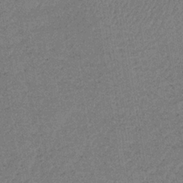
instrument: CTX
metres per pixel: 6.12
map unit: HNb
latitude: -34.1606
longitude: 62.8408
